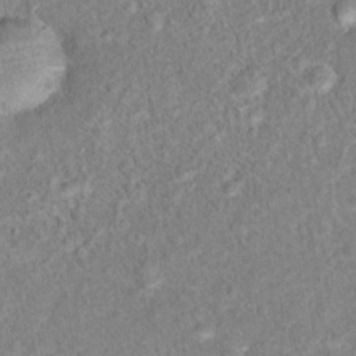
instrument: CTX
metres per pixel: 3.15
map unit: Hto
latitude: 16.2523
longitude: -41.6882
